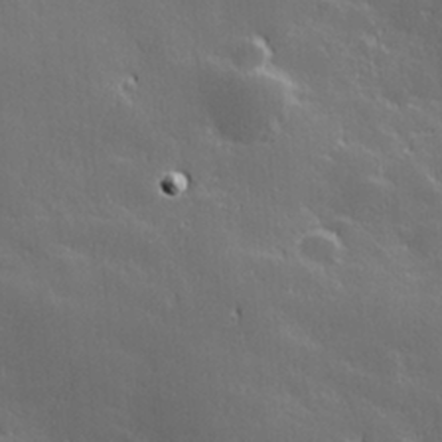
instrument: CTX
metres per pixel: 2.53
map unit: Hve
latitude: 27.8961
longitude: 144.4818
